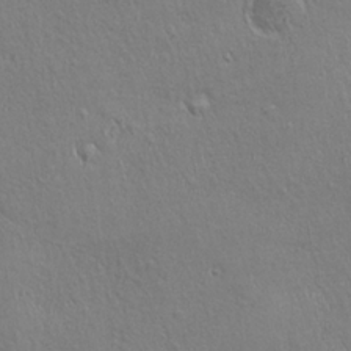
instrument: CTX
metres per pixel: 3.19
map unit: Ave
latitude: 22.4223
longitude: -136.1578
